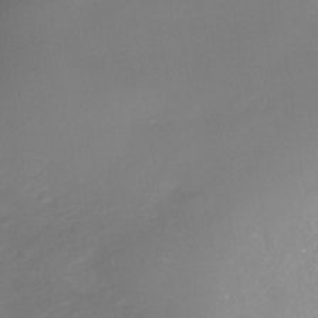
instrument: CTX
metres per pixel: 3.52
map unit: Nhe
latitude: -35.2187
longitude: -91.9906
